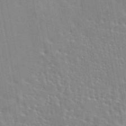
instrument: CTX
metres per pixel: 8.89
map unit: eAb
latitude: 44.4790
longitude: 113.4643
